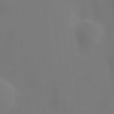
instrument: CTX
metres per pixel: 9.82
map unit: HNhu
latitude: 10.0255
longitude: 10.4629
